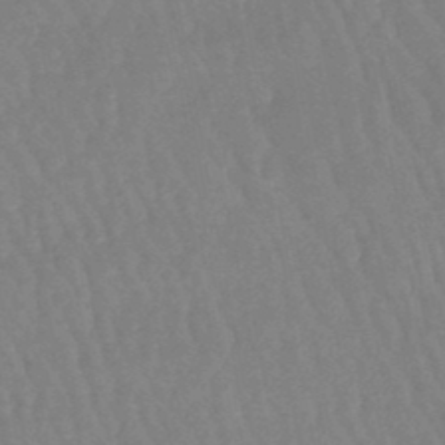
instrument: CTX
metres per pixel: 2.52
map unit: eHb
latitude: -46.1605
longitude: 80.0850
